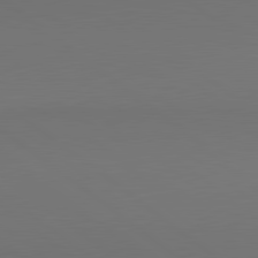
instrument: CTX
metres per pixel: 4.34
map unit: lApd
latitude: 80.9136
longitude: 154.4440
